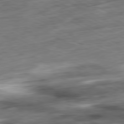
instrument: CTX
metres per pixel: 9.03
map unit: Ap
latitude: -81.1242
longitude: -73.1026
